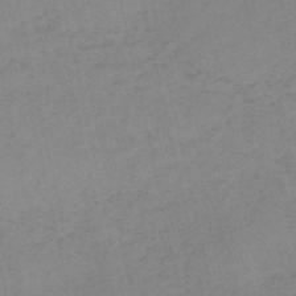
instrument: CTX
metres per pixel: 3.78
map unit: HNb
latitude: -54.2173
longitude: -42.3089
